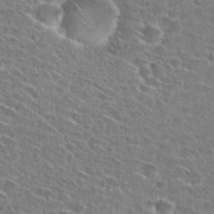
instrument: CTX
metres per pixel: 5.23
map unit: Hto
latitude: 26.5735
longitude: -46.2145
